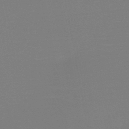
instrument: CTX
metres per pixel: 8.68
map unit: HNb
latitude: -46.5384
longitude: -44.1766
